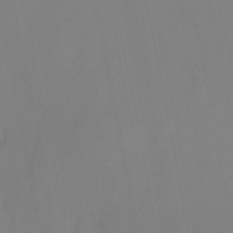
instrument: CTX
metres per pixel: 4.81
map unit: HNhu
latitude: -27.5588
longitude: 74.1228
